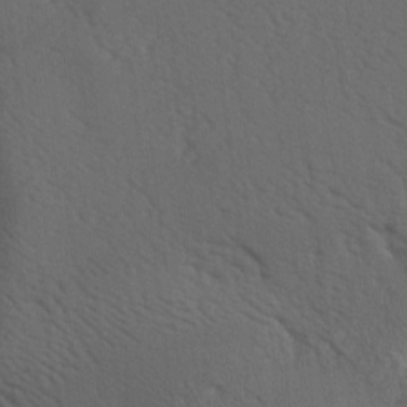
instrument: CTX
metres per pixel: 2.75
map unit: lAa
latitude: -7.2376
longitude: -124.2334
